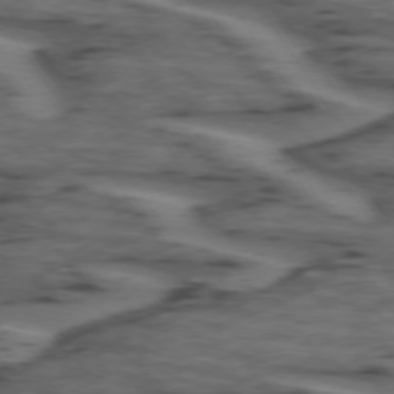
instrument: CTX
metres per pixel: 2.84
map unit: lApd
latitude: 74.1389
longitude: -71.7638
